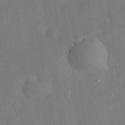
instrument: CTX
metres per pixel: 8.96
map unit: eHh
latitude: 30.1389
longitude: -78.2901
